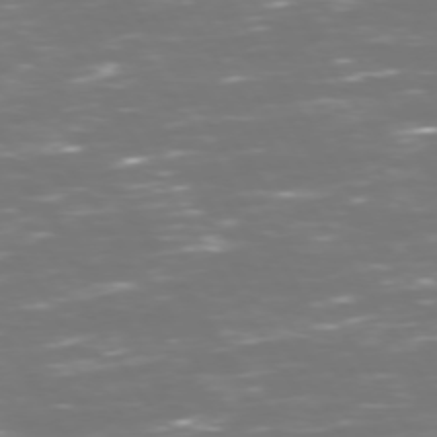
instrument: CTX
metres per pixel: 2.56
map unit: Hpe
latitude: 72.6869
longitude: -127.0837
